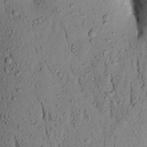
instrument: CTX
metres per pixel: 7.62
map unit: Aa
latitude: 19.4048
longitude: -148.8191
